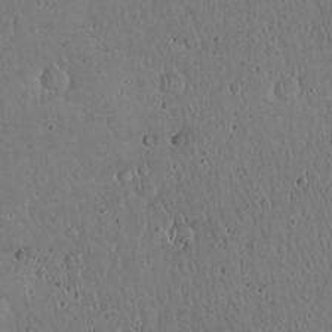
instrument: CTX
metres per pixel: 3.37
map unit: Hto
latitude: 17.8394
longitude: -59.5371
